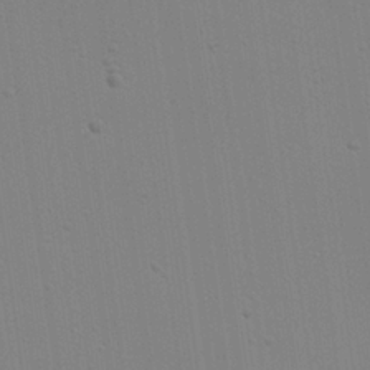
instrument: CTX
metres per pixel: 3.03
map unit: Hve
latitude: 26.2901
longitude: -92.7435
